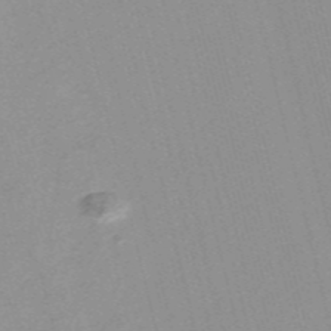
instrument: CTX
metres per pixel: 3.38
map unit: Nve
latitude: -57.1431
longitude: 61.2943
